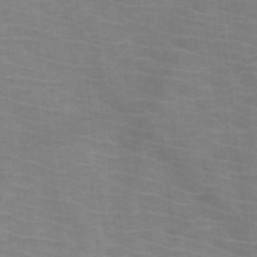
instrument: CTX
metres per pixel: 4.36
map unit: HNb
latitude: -47.3698
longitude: -45.7260
